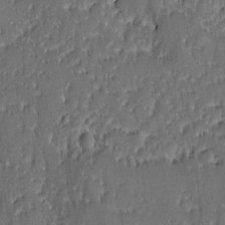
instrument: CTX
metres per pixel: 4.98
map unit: Ave
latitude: -9.1998
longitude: -116.3845
